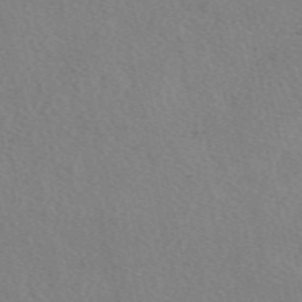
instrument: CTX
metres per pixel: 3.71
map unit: eAb
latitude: 50.8002
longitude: 109.1620
